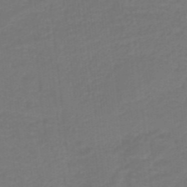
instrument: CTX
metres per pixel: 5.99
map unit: HNb
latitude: -42.3495
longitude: 51.3132
